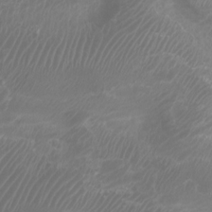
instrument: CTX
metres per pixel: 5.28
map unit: Htu
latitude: 2.1578
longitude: -20.1200
